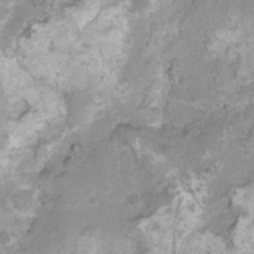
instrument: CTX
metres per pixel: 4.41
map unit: Nhu
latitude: 3.1403
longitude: -16.1199
